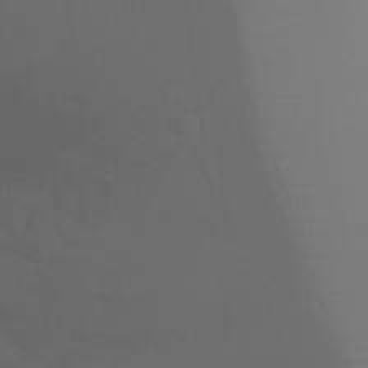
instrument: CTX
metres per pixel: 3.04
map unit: Ht
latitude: -9.2943
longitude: -32.4979
